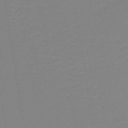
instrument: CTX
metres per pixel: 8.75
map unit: lHb
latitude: -40.6707
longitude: 52.4818
